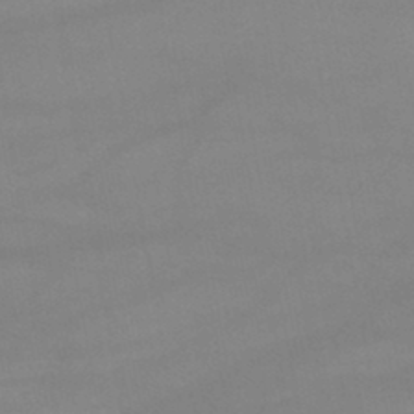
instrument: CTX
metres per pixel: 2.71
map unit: lHb
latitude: -43.8422
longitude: 67.2565
